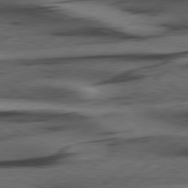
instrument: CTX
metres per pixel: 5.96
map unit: Hpe
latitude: 78.9703
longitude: -120.7813
